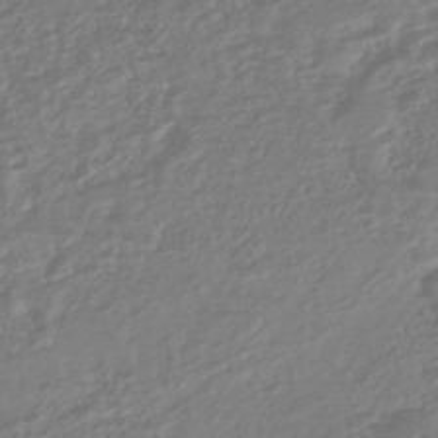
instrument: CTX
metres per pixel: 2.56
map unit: HNhu
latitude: -45.8800
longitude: 99.1998
